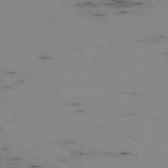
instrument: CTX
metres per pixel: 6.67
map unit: Hpe
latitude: -74.5385
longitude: 3.1620
